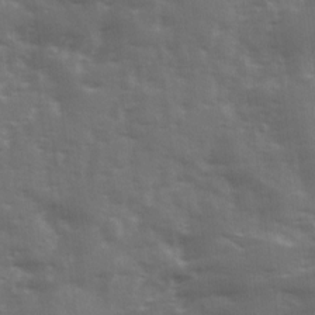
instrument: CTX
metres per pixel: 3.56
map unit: Ave
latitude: 12.5168
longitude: -102.8002
